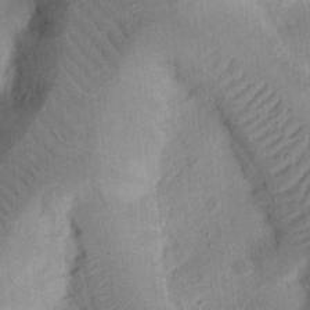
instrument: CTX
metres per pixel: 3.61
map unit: Ht
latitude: 14.0444
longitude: -74.7813
